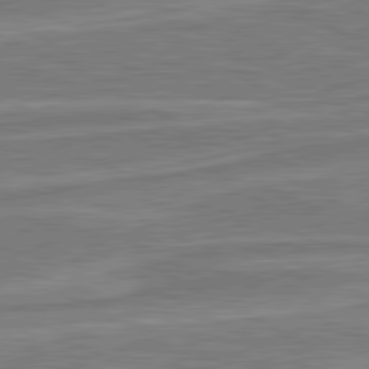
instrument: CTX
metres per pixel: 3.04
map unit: lApd
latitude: 81.1025
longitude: -173.2159
